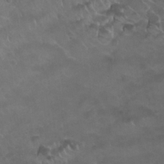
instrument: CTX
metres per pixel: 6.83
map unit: Nhu
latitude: 26.2334
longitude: -53.7828
